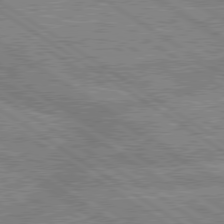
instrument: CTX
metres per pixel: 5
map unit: lApd
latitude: 79.4238
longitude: -158.1956
